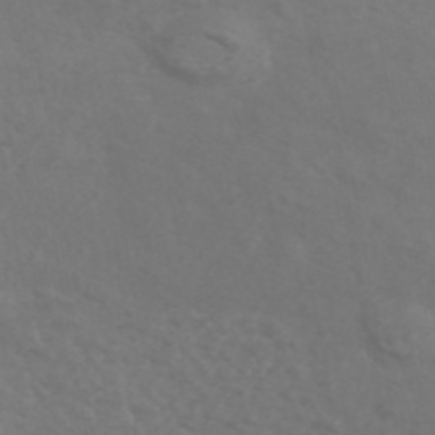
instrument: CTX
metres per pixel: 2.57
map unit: ANa
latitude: 43.3482
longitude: 24.0850
